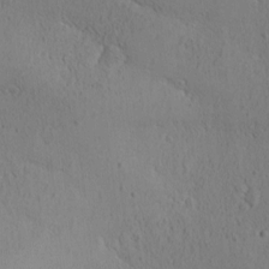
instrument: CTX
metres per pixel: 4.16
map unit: Ave
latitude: -8.3306
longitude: -121.6883
